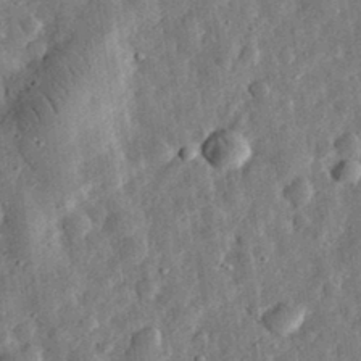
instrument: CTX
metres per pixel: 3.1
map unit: eHh
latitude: 32.3089
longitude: -76.6112
